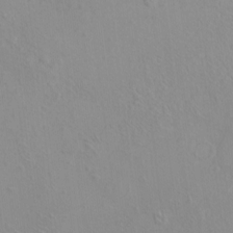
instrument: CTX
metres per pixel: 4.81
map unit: HNhu
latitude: 5.5938
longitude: 8.2739
